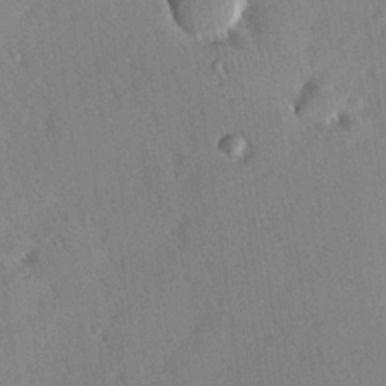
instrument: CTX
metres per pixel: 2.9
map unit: Hve
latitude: 25.4048
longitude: -93.4048
